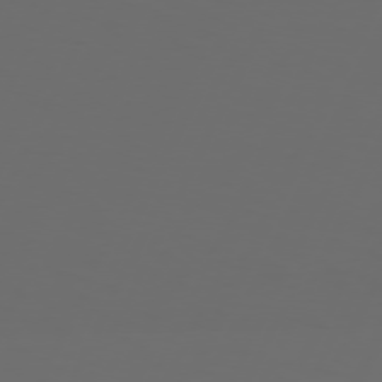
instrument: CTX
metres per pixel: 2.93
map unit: Hpe
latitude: 73.8962
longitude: -126.3656
